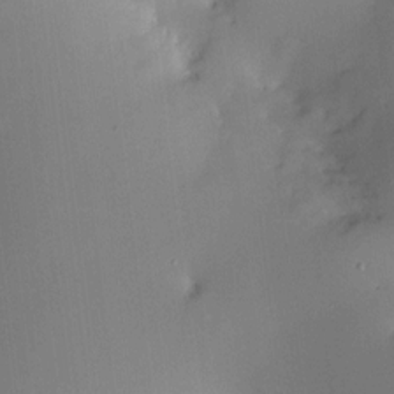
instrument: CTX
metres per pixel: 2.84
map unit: HNhu
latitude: 8.2712
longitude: 8.9164
